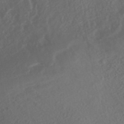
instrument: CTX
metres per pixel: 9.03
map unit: Nhe
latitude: -40.7274
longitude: -110.3090
